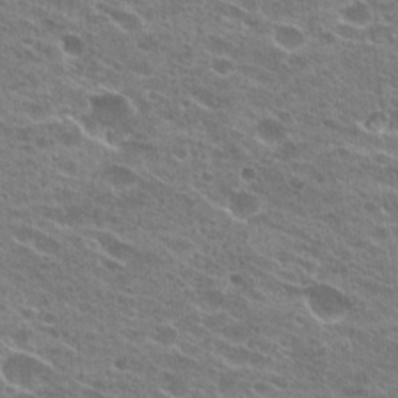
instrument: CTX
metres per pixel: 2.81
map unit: Hto
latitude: 24.1577
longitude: -42.2901
